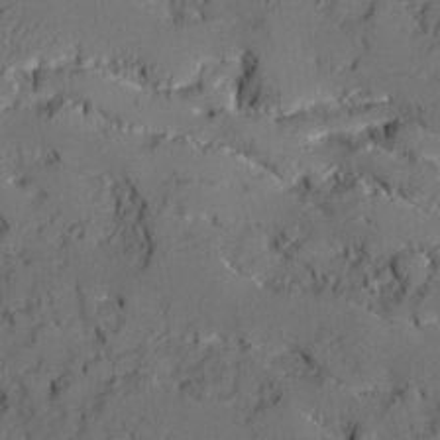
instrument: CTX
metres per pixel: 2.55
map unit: Ave
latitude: 18.8758
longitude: -128.9514
